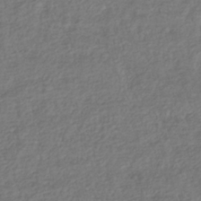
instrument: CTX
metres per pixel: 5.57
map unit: lHb
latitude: -37.7288
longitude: 70.1795
